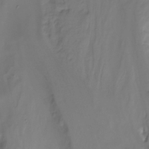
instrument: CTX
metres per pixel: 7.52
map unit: Nhu
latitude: -14.0283
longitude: -53.3293
